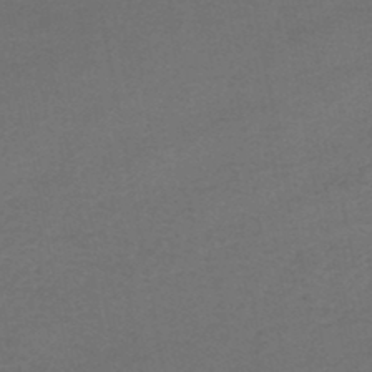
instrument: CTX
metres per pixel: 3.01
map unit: HNhu
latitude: -48.7275
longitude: 100.2172
